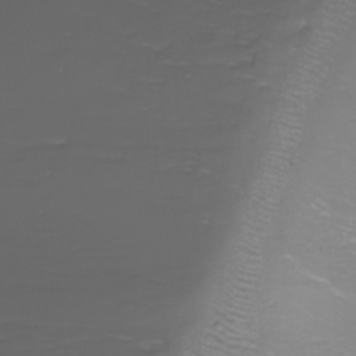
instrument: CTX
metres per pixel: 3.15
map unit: Nhu
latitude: -8.8597
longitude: -80.5735
